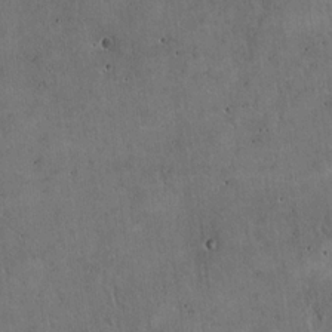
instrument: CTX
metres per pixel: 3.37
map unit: Hto
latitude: 16.4979
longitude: -59.7261
